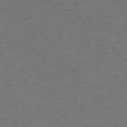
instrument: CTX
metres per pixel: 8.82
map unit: Ap
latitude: -74.8975
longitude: -89.1781
